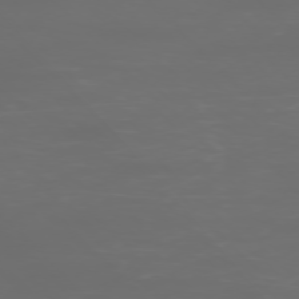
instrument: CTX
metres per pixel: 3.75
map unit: Ap
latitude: -76.1606
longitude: -82.6301
